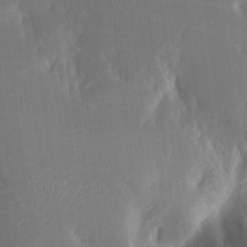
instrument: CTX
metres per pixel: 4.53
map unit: Aa
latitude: 15.4616
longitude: -148.0444
